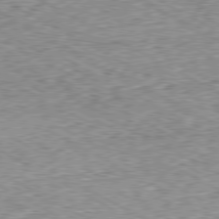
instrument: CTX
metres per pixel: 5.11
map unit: Ap
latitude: -80.5952
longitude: -49.8394
